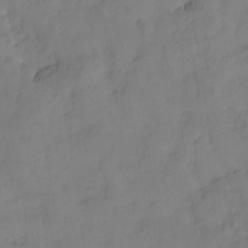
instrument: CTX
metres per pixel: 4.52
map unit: eHh
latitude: -8.4629
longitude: -67.4426
